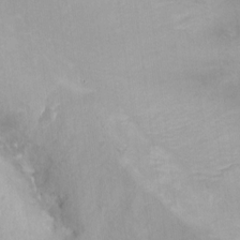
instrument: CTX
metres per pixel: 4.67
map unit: Hto
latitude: -13.7667
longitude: -41.3859
